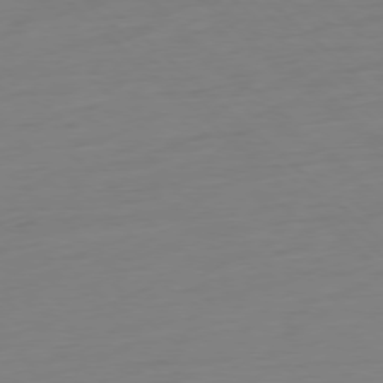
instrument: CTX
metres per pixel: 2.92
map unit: Ap
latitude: -77.9556
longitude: -77.9150
